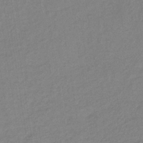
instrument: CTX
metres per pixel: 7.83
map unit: lHb
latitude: -34.6329
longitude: 65.3510
